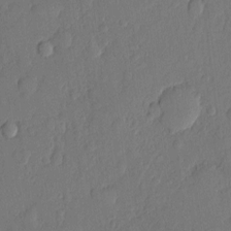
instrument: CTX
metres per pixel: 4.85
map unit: eHh
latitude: 5.4048
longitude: -74.9136
